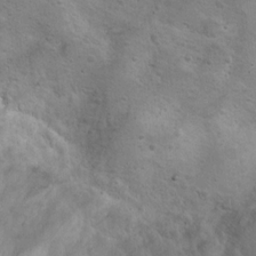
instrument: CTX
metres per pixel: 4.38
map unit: Nhu
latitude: 10.2145
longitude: -23.9150
